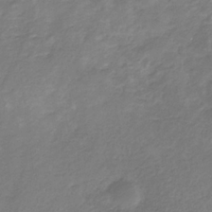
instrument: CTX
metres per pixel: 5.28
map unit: eHb
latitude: -31.3509
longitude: 67.3510
